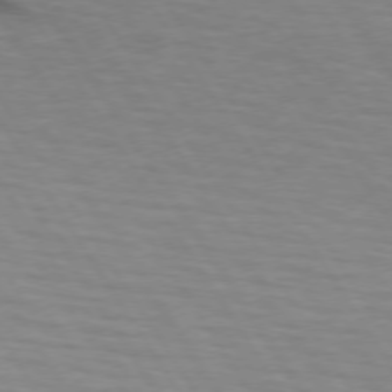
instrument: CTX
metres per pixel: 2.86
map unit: lApd
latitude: 73.3482
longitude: -71.1970
